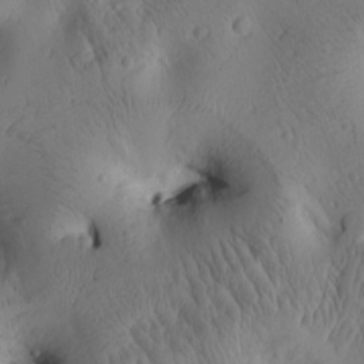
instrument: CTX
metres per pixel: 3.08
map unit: Htu
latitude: 2.4979
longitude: 177.6533
